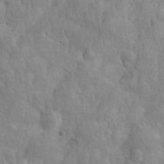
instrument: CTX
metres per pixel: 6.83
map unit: eHh
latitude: 31.5749
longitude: -66.9324
